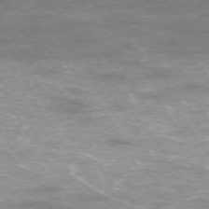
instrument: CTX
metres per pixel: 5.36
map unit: Ap
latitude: -75.3888
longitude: -75.0458
